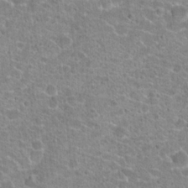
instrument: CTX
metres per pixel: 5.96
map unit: Hto
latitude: 21.2159
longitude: -42.5357
